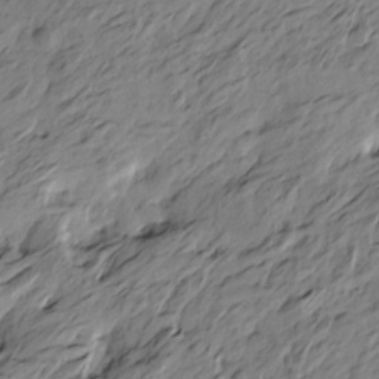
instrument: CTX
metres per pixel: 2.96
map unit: Htu
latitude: -4.7463
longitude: -177.8961
